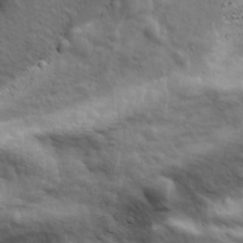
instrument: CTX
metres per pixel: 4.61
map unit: Ave
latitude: 18.1011
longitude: -133.1781
